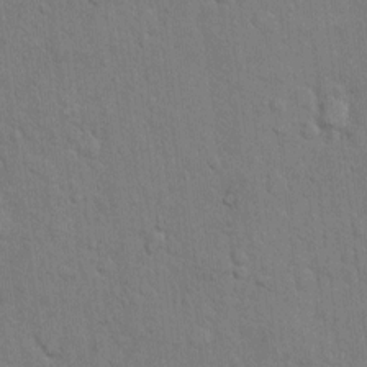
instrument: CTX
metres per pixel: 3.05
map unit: Hto
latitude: 9.0836
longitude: -61.3292
